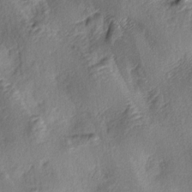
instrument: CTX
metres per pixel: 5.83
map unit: lAa
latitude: -4.5573
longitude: -123.2537
